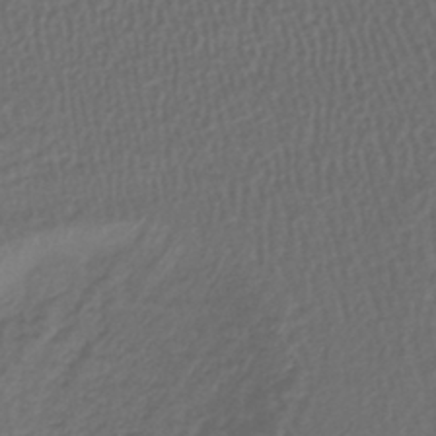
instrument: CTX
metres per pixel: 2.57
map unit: lHb
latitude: -39.5399
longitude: 63.8233
